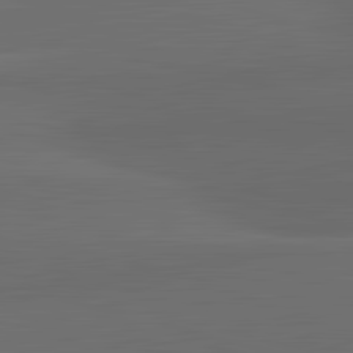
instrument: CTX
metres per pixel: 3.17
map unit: lApd
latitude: 83.6316
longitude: -132.7057
